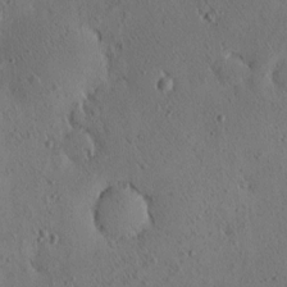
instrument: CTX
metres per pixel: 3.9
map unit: eHh
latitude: -0.2362
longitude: 18.4251
